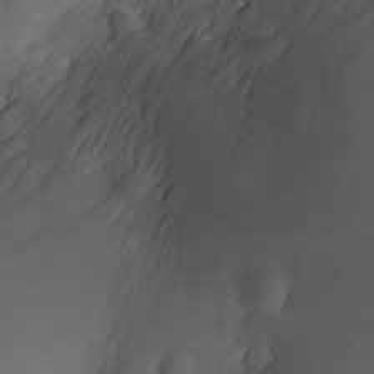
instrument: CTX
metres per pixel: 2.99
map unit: Nhe
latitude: -32.7841
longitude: -116.1956
